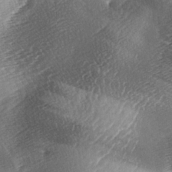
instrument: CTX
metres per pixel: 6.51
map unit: lAa
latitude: -3.8422
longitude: -126.6113
